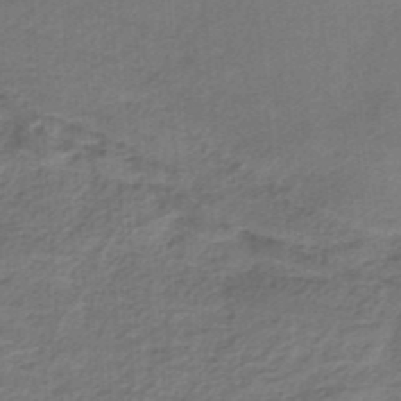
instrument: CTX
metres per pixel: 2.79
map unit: HNb
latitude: -34.4440
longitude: 60.1984
